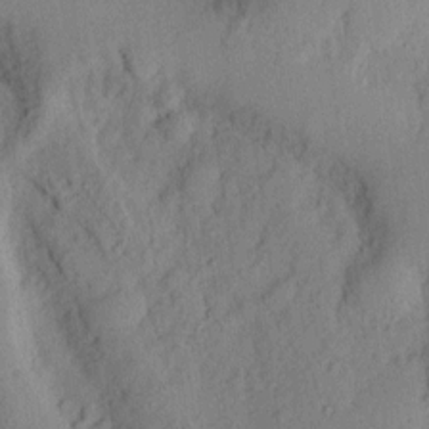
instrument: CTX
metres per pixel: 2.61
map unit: Ht
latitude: 8.3845
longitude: -75.3860
